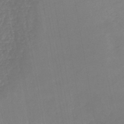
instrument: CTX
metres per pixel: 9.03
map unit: lHb
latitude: -44.5007
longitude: 60.9164
